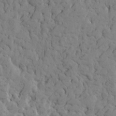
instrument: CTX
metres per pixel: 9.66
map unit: Htu
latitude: -1.6533
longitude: 179.5588
